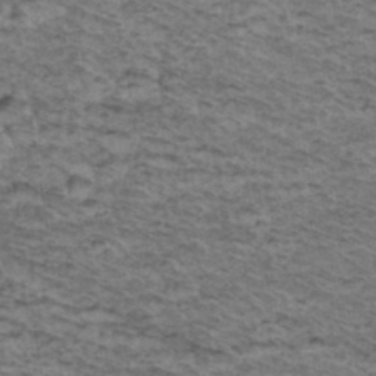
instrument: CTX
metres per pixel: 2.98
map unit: Hto
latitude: 37.3860
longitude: -46.4601
